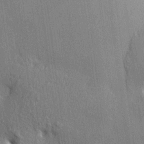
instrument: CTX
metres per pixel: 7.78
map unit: HNhu
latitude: 12.9892
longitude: 9.8611
